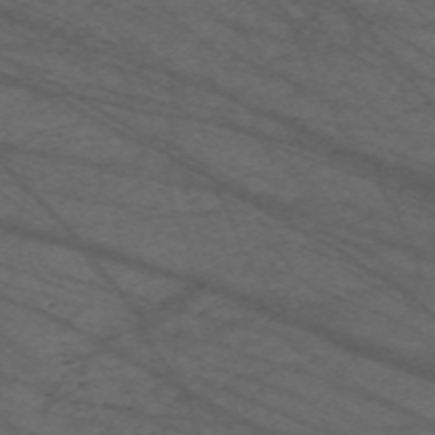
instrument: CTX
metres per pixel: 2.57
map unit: Nve
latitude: -59.7099
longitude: 61.7100
